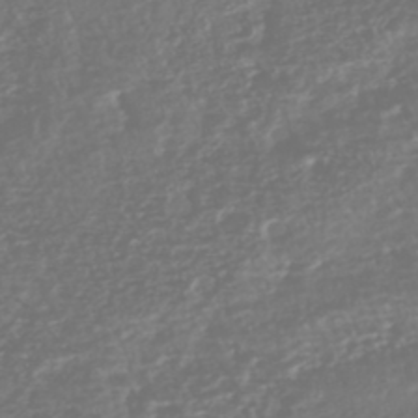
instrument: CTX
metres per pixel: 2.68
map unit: HNhu
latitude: -45.4643
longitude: 107.1431
